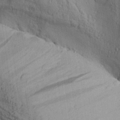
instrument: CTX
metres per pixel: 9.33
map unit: Aa
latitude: 28.8380
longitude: -134.3845
